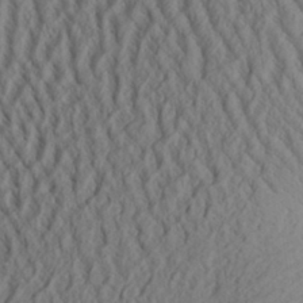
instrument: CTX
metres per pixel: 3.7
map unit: Aa
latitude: 31.4238
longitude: -141.6127
